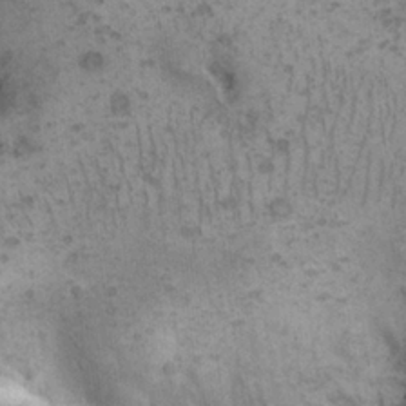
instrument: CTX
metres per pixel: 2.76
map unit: Nhu
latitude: 22.3845
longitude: -71.3670
